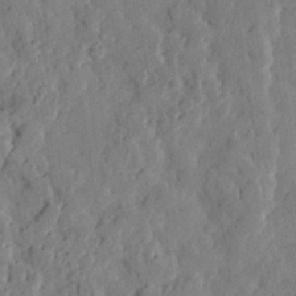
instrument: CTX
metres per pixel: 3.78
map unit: eHh
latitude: 28.5734
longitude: -76.1955
